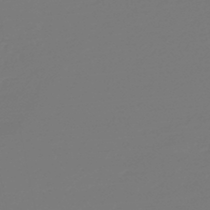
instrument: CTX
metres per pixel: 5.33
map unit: HNb
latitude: -46.7463
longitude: 55.5777
